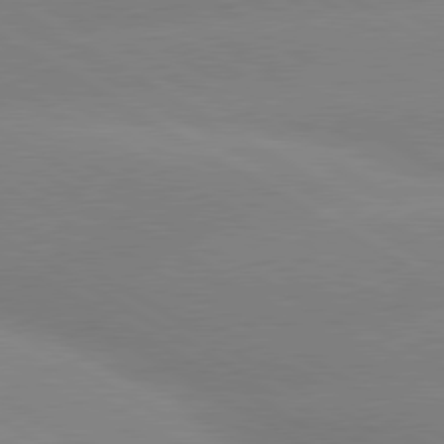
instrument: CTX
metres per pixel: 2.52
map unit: lApd
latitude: 80.1389
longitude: -152.9136
